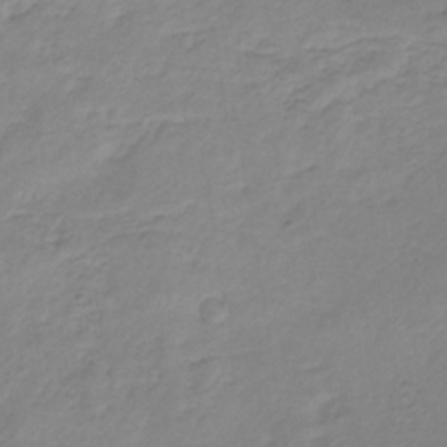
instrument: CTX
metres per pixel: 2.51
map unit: HNb
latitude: -31.3698
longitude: 62.6140
